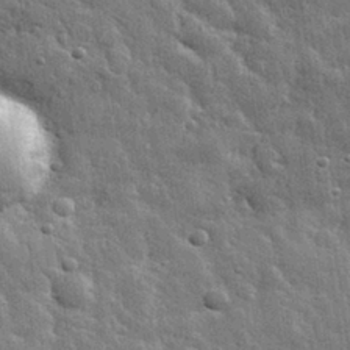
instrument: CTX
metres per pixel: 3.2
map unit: eHh
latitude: 31.8773
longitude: -78.5168
